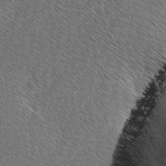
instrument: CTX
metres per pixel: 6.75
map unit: Ave
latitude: 8.2334
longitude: -105.9528
